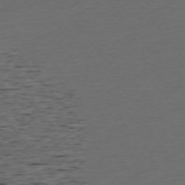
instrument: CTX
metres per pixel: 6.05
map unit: Ap
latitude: -75.2187
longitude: -92.0255
